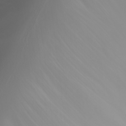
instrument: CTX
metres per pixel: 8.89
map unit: Nhu
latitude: -5.5588
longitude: -92.7813
